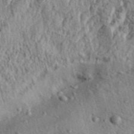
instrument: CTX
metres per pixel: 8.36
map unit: Aa
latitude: 30.3657
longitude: -136.9325
